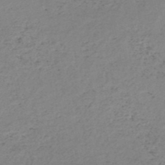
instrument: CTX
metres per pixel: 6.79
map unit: HNb
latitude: -50.7274
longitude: -53.9339
